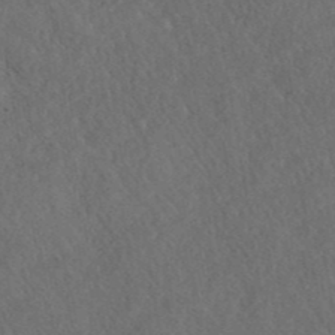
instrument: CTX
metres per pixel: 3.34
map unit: ANa
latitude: 40.5545
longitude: 18.5007
